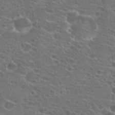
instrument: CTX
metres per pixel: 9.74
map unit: Hto
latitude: 22.0822
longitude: -41.0836
